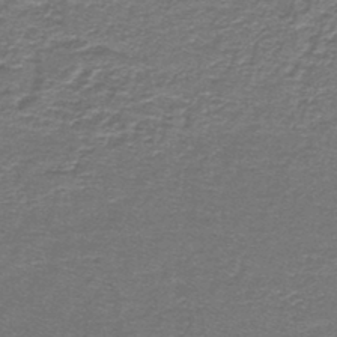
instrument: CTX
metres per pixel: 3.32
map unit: lHb
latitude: -43.9367
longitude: 54.9164
